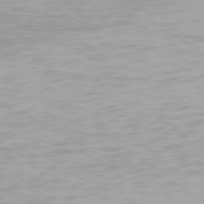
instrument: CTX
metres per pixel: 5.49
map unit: Hpe
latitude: 78.0633
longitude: -135.5182
